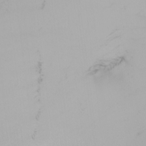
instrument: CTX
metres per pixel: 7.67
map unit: Nhu
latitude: -4.8408
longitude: -91.0081
